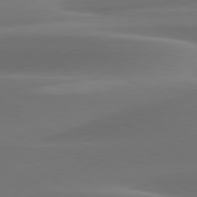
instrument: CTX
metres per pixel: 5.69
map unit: lApd
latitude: 79.9339
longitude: -86.8947
